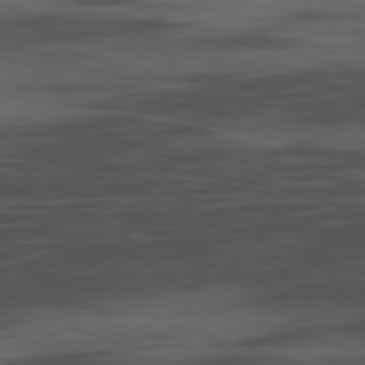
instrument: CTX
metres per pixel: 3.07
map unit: Ap
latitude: -80.3684
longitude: -62.6869
